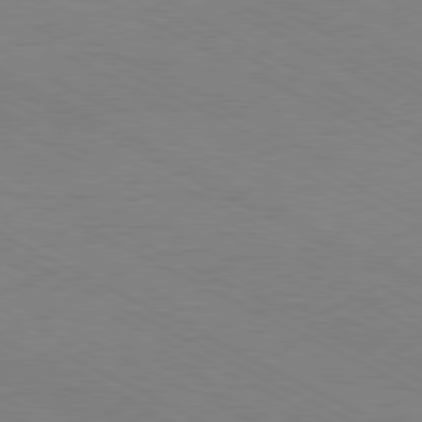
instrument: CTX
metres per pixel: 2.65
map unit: Hpe
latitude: -80.9920
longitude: 12.8030
